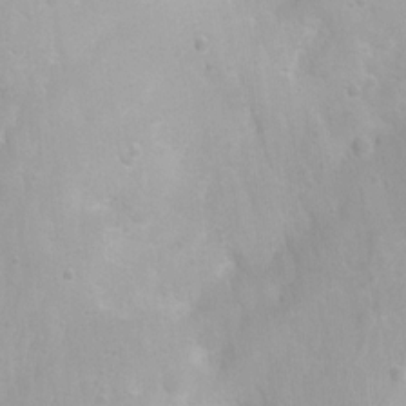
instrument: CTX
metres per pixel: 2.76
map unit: Ht
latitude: 3.9906
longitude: -21.8773
